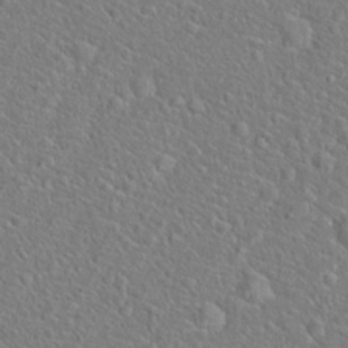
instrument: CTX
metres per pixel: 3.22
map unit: Hto
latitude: 19.5938
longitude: -44.5734
